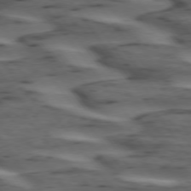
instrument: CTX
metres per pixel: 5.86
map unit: lApd
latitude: 74.8758
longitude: -70.8758
